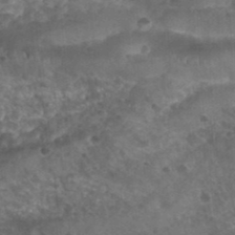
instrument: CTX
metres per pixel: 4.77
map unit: Nhu
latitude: 28.1578
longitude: -55.0836
